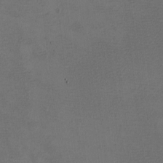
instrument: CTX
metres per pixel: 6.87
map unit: eHh
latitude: -2.6518
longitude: -73.7828
